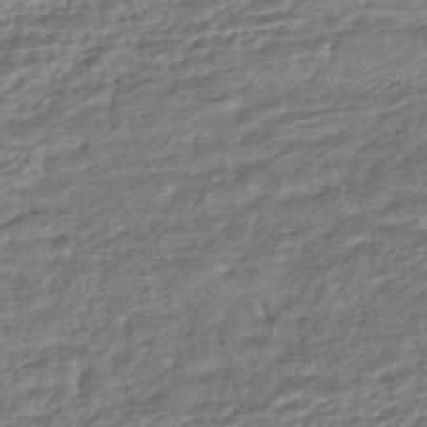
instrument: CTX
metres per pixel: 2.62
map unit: HNhu
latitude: -45.0864
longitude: 101.1242
